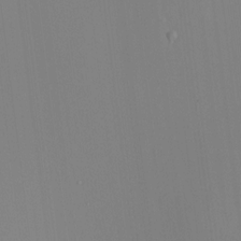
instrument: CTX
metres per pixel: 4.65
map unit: HNhu
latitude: 7.4615
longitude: 8.8408
